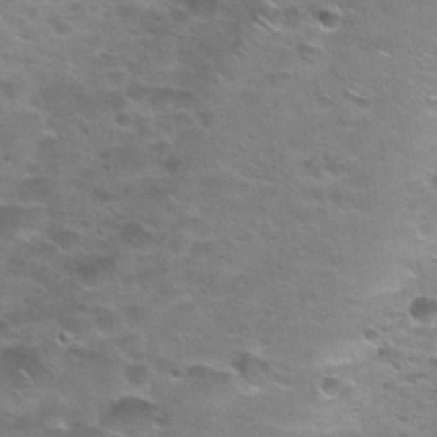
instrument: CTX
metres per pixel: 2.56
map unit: Nhu
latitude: 29.1403
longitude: -49.1403
